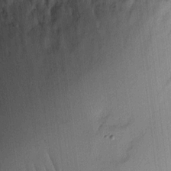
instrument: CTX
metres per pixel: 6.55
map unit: eHh
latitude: 7.1781
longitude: -73.6694
